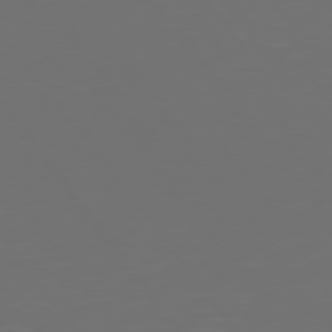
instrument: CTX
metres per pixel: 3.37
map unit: Hpe
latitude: 74.9325
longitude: -124.9135
